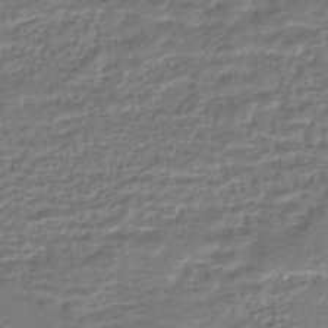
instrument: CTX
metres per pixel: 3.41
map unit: HNhu
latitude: -45.3699
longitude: 103.7289
